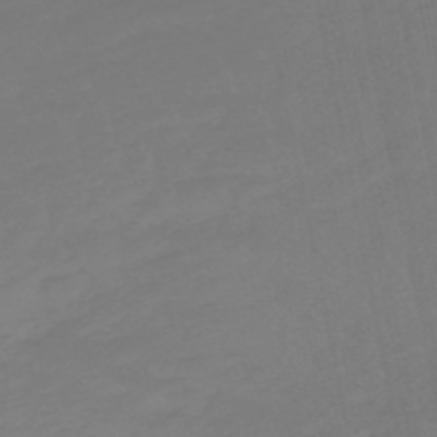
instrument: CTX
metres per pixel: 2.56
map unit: lHb
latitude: -49.5777
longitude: 82.7274
